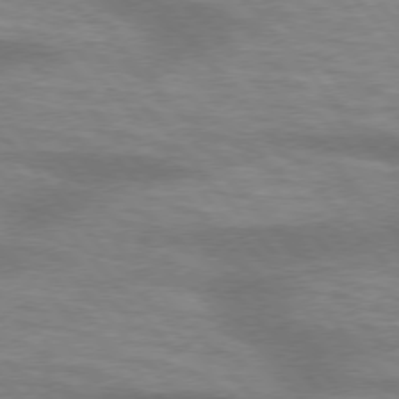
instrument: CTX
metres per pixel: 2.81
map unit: lApd
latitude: 75.6127
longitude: -58.7057
